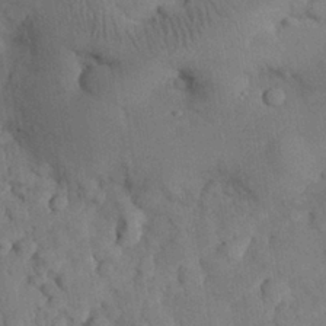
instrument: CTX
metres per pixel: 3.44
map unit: Nhu
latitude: 25.8205
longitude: -71.8772
